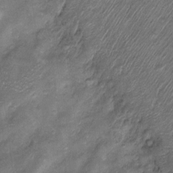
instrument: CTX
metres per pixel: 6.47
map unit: Htu
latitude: -6.6896
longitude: 159.0864
